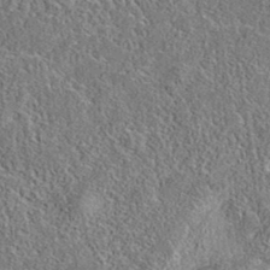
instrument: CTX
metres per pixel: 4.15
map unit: eAb
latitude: 35.8772
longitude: 112.3873
